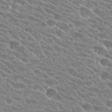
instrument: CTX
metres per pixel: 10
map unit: Hto
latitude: 25.4426
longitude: -41.6882
